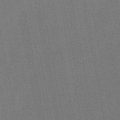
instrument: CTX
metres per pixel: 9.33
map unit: lHb
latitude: -49.2754
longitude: 73.7855
